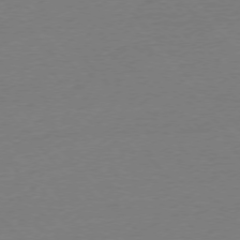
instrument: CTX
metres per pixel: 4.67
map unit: Ap
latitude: -76.1606
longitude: -93.1025
